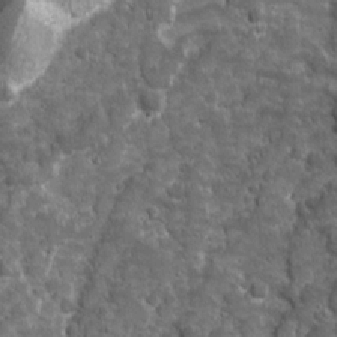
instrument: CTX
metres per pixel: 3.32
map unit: Ave
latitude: 16.3089
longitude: -133.7261
